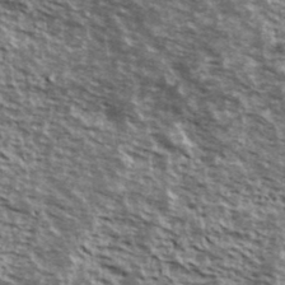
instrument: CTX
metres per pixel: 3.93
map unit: Ave
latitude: 39.8961
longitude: -108.4223
